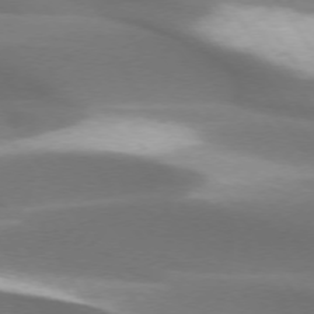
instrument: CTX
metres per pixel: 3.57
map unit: lApd
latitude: 73.7450
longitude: -51.1214
